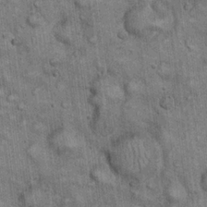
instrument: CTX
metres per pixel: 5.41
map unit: eHh
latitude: 22.8191
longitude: -60.7624
